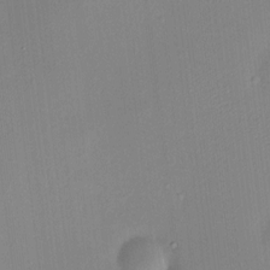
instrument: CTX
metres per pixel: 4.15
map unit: HNhu
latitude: 6.4601
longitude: 8.3495
